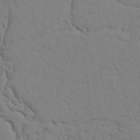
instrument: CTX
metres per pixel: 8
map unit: Nhu
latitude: 19.7449
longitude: -76.4223
